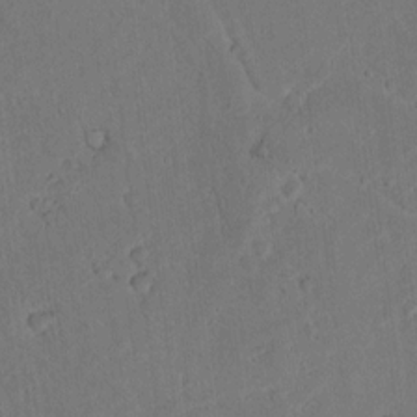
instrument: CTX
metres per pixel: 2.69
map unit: lAvf
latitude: 9.3860
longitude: 167.9367
